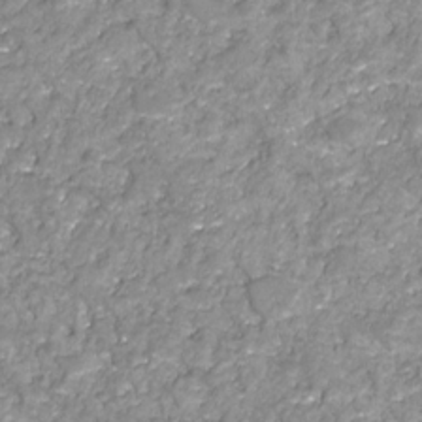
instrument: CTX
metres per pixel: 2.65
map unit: HNhu
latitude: -21.9367
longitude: 85.2753
